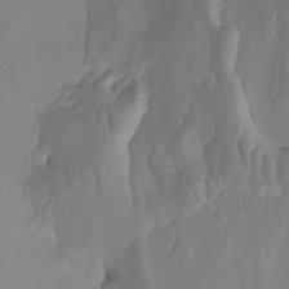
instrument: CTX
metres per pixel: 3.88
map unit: Nhu
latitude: -7.1620
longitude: -93.8016
